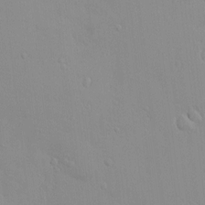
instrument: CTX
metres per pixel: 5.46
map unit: HNhu
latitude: 6.0822
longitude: 2.1227
